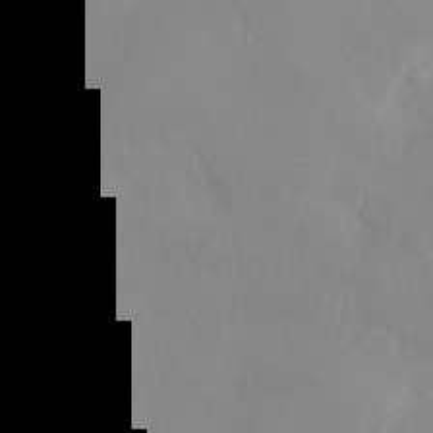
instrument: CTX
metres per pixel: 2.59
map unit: Nhu
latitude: -26.3684
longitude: -70.3845
